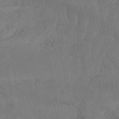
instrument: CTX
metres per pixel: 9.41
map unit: Nhe
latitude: -36.8974
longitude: 138.6330
